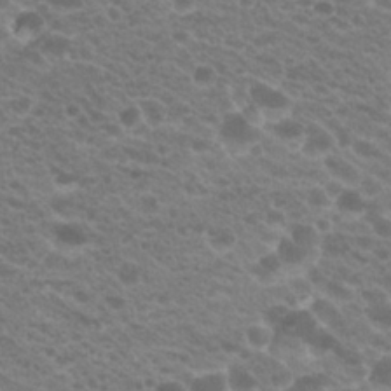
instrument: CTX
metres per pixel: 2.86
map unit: Hto
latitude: 23.0080
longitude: -35.8961
